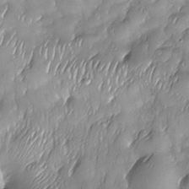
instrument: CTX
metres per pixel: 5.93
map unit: Nhe
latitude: -29.7478
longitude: -140.2144
